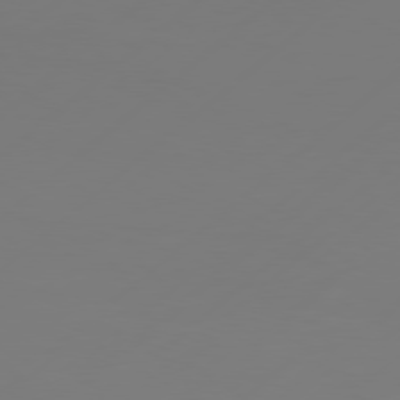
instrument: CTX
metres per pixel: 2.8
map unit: Hpe
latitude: 77.1592
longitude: -130.1578
